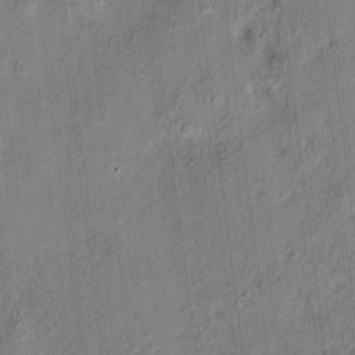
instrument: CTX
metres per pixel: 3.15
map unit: HNhu
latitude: 12.2334
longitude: 9.7855
